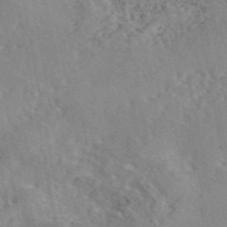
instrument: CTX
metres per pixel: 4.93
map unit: eAb
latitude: 45.8772
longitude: 112.2173
